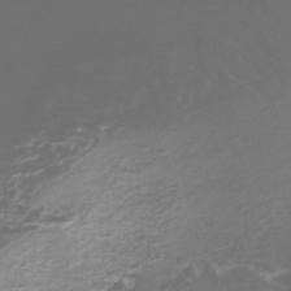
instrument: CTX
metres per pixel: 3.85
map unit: Nhe
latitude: -47.2754
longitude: -171.4615
